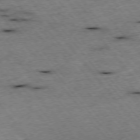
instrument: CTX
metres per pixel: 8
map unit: Hpe
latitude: -75.5966
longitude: -16.8947
